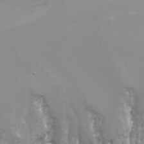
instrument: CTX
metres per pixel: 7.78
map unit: Nhu
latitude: -4.6329
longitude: -75.3671
